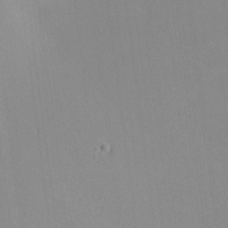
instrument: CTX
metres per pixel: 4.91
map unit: lHvf
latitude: -12.1984
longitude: -102.0255
